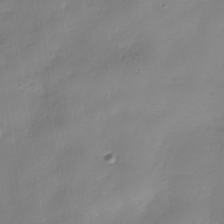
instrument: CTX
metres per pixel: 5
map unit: Hve
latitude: -32.7652
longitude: 93.0675
